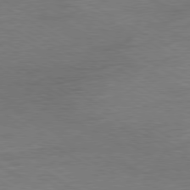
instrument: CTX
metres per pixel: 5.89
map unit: Ap
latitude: -80.5574
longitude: -87.1592
